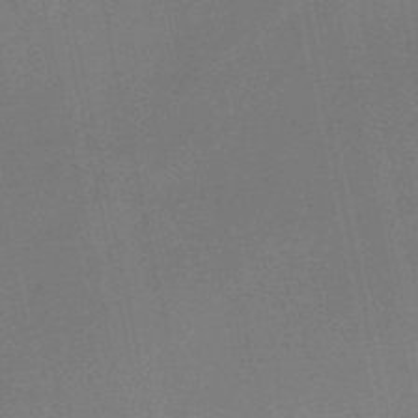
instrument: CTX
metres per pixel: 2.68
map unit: HNb
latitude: -50.6896
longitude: -42.3467
